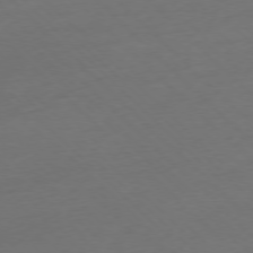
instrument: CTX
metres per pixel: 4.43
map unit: Ap
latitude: -77.1431
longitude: -91.9717
